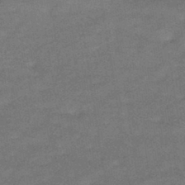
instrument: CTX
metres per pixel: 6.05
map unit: HNhu
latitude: -41.9745
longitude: 90.4629
